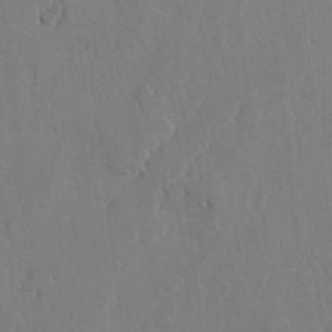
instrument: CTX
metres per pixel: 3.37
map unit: lAvf
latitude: -5.1431
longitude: -114.0255
